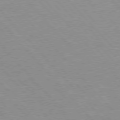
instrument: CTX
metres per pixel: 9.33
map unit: Hpe
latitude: 76.3278
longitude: -152.3090
